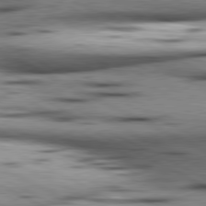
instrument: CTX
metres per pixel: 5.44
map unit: lApd
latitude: 80.6490
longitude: 156.1228
